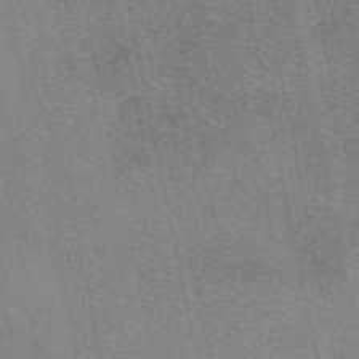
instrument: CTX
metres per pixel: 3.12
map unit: eAb
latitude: 50.1955
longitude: 109.3699
